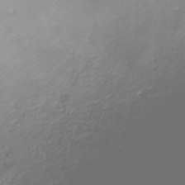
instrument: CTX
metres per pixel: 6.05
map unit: eHh
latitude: -43.1431
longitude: -33.2726
